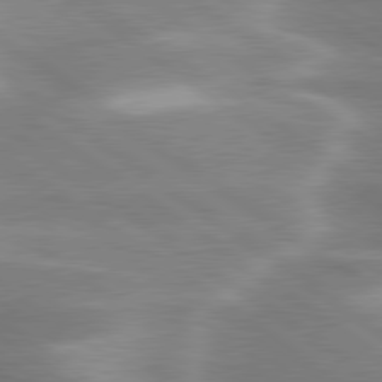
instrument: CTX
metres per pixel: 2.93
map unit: lApd
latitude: 80.1389
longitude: -119.7638
